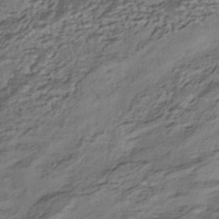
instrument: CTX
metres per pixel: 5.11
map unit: HNhu
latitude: -40.1606
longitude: 107.8423
